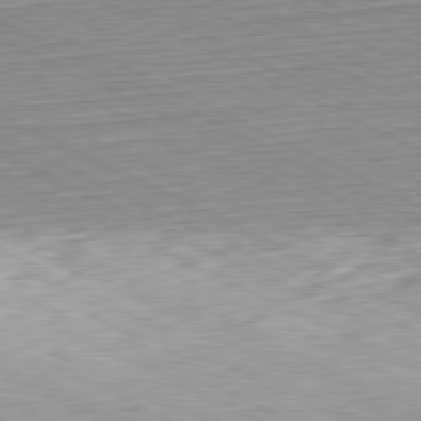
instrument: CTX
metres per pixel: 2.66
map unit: Hpe
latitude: -81.2754
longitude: 10.3684
